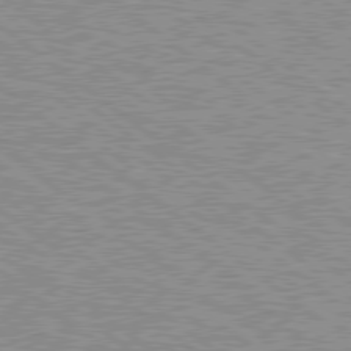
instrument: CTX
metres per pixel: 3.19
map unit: Hpe
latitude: 78.6680
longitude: -156.7624
